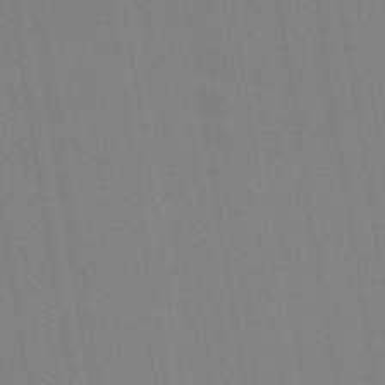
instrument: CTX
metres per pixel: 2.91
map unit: HNb
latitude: -33.5966
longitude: 54.7085
